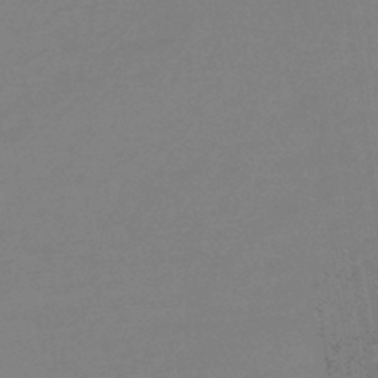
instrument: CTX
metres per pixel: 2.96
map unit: eHb
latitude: -45.1809
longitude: 86.6141
